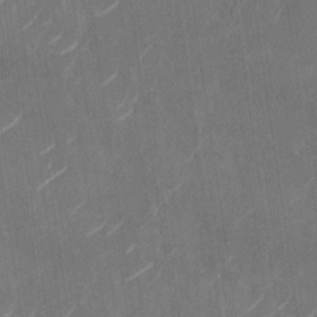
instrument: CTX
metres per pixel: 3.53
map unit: Nhu
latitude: -28.8597
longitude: -71.3104
